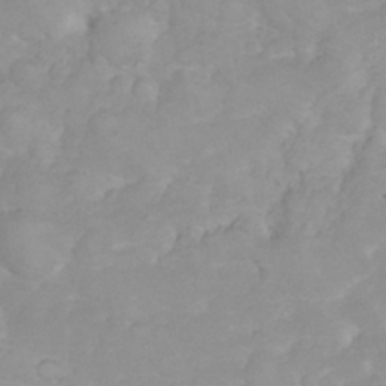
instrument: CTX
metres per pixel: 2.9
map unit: eHh
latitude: 31.3860
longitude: -65.3860
